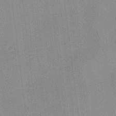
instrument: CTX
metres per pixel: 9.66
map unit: HNhu
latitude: 11.3293
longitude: 10.5574
